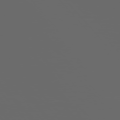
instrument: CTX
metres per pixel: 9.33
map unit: Hpe
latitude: 75.8394
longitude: -127.8017
